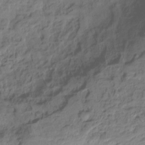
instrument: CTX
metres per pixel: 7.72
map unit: Ht
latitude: -16.0283
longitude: -43.5938
